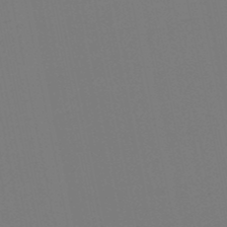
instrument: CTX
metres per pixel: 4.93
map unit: lHb
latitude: -50.0472
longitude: 80.8597
